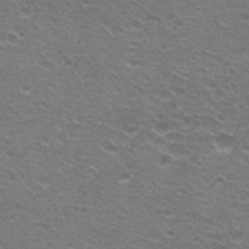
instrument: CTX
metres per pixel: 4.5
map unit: Hto
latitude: 21.2348
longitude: -32.6302
